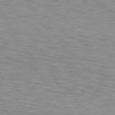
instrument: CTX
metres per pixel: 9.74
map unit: lApd
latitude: 74.1389
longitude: -53.9150
